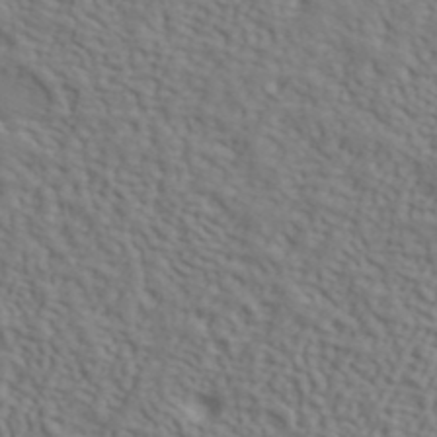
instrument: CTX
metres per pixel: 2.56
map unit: ANa
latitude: 41.4049
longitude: 50.8219
